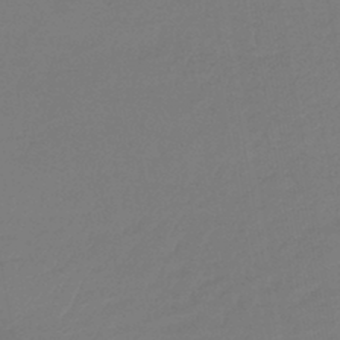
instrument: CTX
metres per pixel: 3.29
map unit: lHb
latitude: -43.1431
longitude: 59.8989
